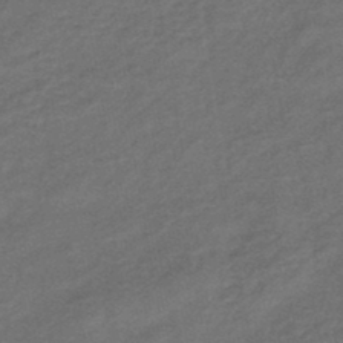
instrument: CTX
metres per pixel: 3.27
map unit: eHb
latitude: -43.3509
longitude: 83.1998
